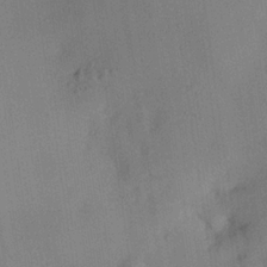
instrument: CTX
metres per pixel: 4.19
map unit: HNhu
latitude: 13.0837
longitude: 11.3321
